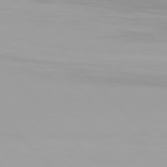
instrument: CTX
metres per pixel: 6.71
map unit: Hpe
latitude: 77.2726
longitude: -172.1577
